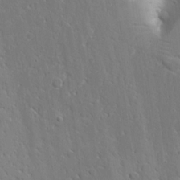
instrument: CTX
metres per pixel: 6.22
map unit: Aa
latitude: 20.4412
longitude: -124.4034
